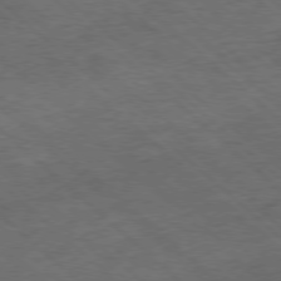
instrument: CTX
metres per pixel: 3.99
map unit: Hpe
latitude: -78.3495
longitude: 16.7841
